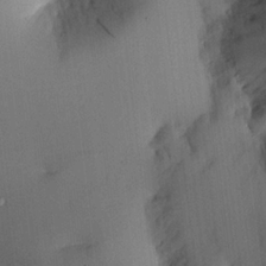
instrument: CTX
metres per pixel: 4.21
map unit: HNhu
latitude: 13.8017
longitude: 12.8975
